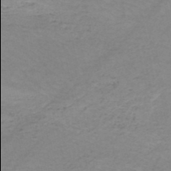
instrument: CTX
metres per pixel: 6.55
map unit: HNb
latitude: -50.1984
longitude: -53.9906
